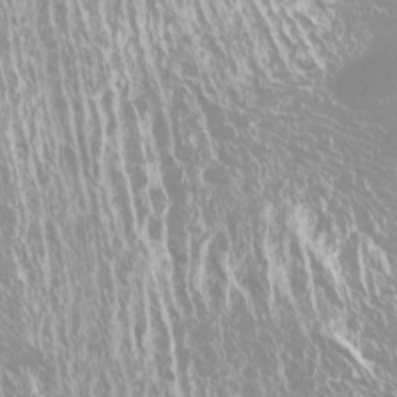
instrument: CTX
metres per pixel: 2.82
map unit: Htu
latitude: -11.5399
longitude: -72.4790
